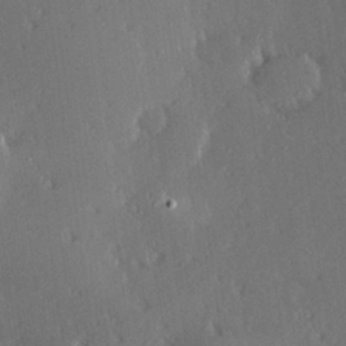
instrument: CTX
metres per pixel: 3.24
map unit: Hve
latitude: 27.4238
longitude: -93.4804
